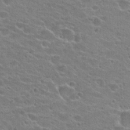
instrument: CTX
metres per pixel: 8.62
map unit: Hto
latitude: 23.5749
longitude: -43.6505
